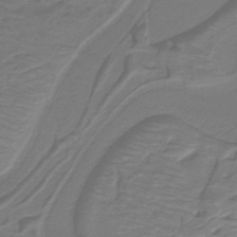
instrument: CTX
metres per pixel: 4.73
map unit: lHb
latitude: -42.7841
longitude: 52.7085
